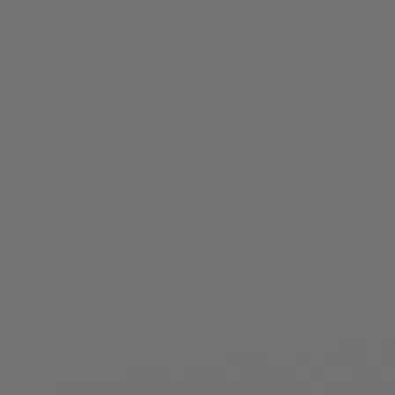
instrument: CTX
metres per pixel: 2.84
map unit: Hpe
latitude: 77.9528
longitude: -176.7813
